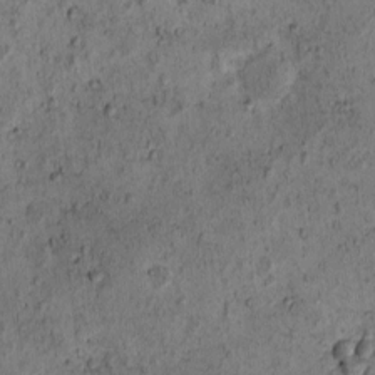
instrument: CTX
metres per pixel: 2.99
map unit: eHh
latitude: -0.8408
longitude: 19.1431
